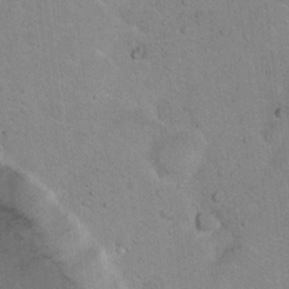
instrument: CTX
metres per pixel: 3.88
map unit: Hto
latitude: 15.2159
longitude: -40.1388
